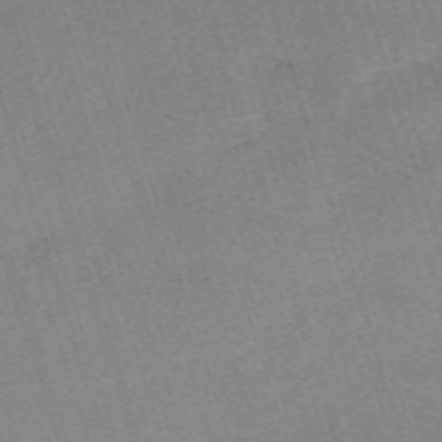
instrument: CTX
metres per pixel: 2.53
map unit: eHh
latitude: -63.1242
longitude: 49.8801
